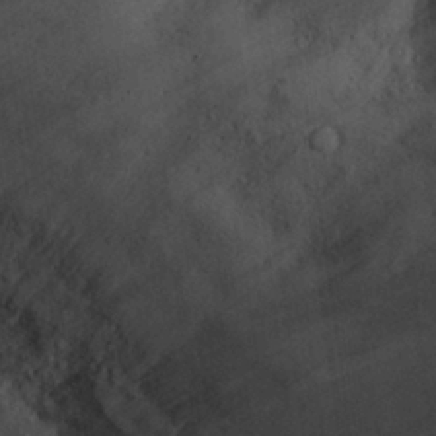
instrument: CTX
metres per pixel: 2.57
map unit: Aa
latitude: 27.8395
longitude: -134.4790
